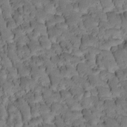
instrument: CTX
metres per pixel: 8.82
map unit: Htu
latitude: -2.8596
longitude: 173.0675
